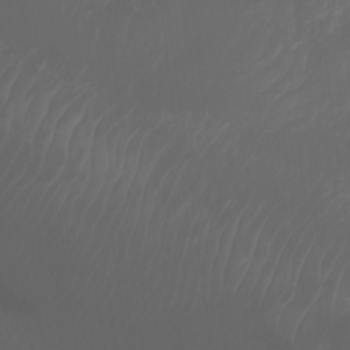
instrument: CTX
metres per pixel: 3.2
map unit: Nhu
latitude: -7.1809
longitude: -74.1956
